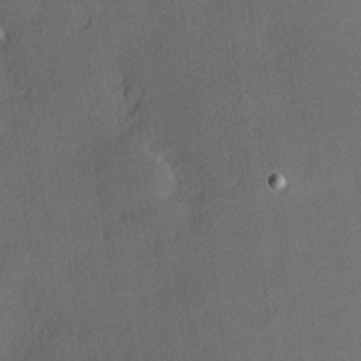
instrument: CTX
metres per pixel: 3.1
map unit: Hve
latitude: 18.3278
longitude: 150.5196
